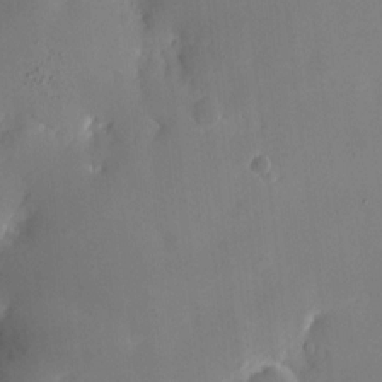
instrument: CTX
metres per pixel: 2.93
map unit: eHh
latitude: 11.2348
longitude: -67.9339
